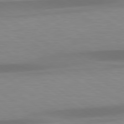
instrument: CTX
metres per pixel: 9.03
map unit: lApd
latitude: 79.3104
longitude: -92.5545
